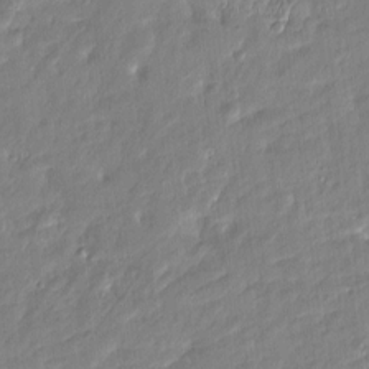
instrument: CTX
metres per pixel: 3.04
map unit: Htu
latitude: -6.3684
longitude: 174.8030
